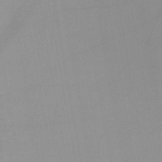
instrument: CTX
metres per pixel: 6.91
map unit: HNb
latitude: -46.1039
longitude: -41.1592
